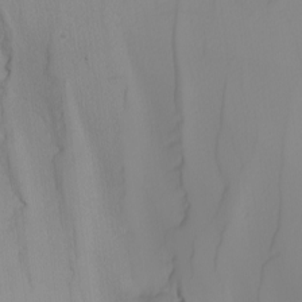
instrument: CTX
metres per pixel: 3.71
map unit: Nhu
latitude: -4.2928
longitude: -93.6694
